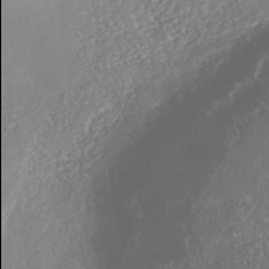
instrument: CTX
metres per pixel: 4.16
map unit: Nhe
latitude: -40.8597
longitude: -109.9906
